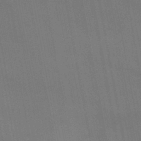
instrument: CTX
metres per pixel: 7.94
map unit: lHb
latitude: -46.6329
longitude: 73.7477
